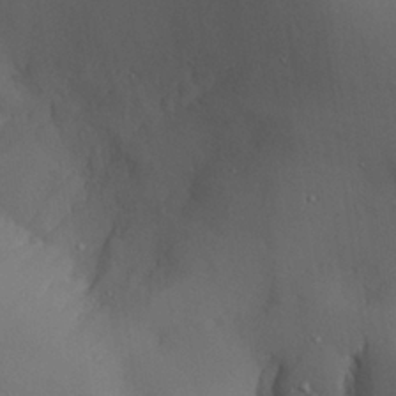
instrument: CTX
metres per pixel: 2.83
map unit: Aa
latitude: 25.8772
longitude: -128.0255
